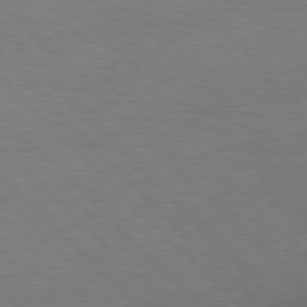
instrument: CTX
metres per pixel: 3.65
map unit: Hpe
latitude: 76.9136
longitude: -156.2144
